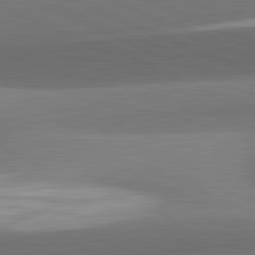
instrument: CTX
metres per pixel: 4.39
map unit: lApd
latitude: 81.9717
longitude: 133.7289
